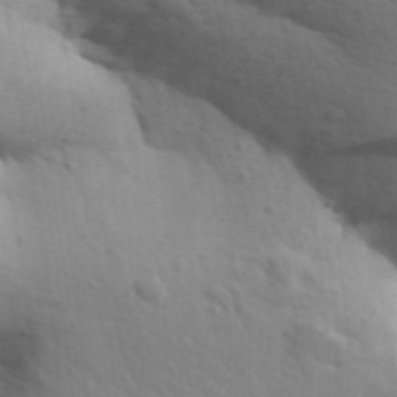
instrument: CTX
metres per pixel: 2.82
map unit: Aa
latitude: 31.0648
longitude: -146.6491
